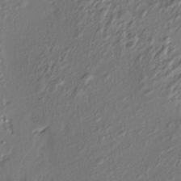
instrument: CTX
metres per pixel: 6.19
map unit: Nve
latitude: -7.1431
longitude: 174.4251
